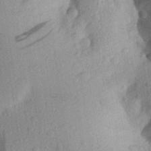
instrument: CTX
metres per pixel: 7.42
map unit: Aa
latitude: 27.2915
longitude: -145.6127
